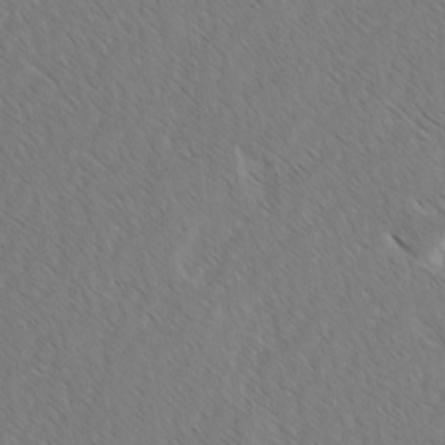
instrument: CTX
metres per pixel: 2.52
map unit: lAvf
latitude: -2.8974
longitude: -113.9528
